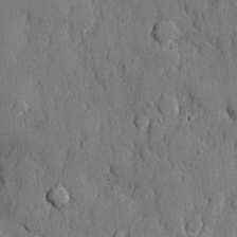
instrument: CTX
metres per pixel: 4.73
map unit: lHvf
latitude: 21.2348
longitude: 145.4266
